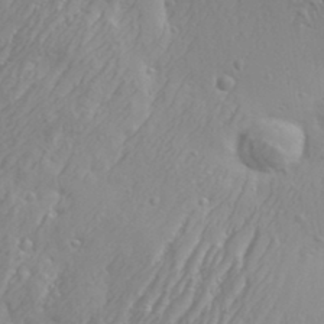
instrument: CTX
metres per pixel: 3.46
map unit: Aa
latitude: 33.6694
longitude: -134.4601
